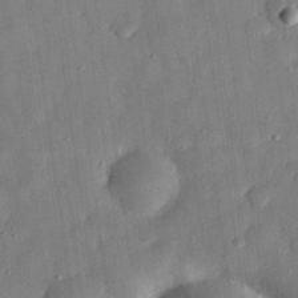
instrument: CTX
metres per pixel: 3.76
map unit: eHh
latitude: 30.2712
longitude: -74.7246
